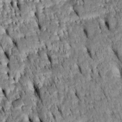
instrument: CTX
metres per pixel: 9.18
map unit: Htu
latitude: -4.0094
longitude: 152.2361
